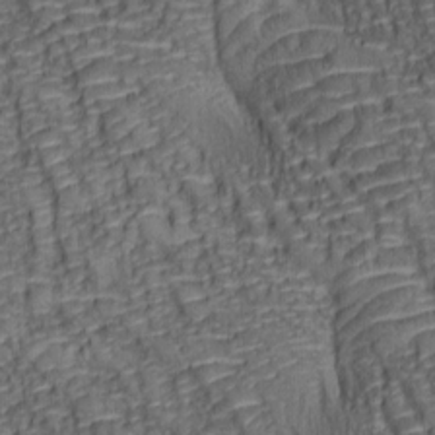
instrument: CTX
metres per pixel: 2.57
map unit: lAa
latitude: 6.8380
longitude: -115.8772
